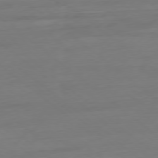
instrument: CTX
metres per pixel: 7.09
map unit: Ap
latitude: -78.6329
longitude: -76.8002
